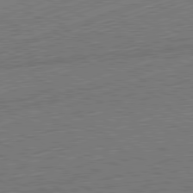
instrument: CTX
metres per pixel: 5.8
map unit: Hpe
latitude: -82.3117
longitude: 19.6533
